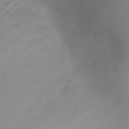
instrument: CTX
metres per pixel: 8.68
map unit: Ht
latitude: -4.9730
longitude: -28.1011
